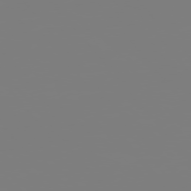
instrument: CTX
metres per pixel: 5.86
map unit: Hpe
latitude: 75.8394
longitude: -142.8380
